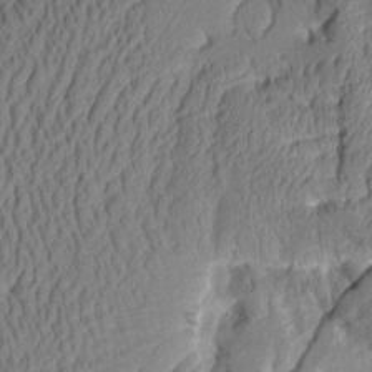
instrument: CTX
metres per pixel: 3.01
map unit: Aa
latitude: 7.8772
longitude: -128.2522
